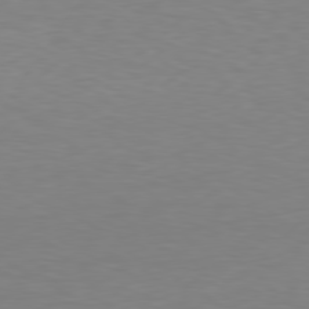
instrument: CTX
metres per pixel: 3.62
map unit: Hpe
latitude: 78.4223
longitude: -121.6127
